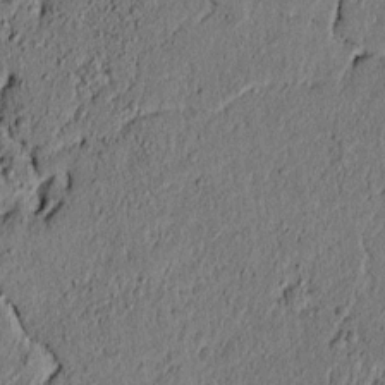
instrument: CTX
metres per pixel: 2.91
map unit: lAvf
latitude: 5.3859
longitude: 164.1228
